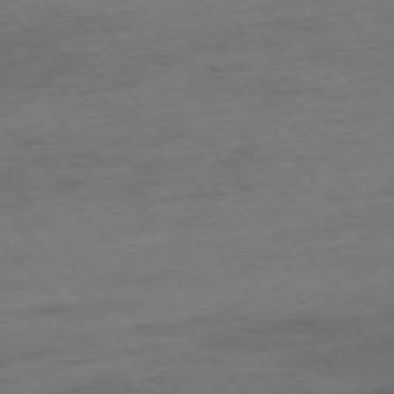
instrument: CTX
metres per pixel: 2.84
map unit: Hpe
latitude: -76.7463
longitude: -15.3671
